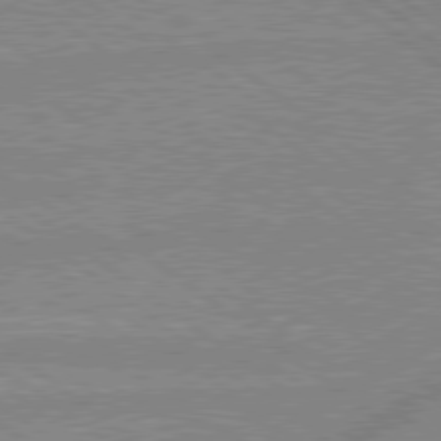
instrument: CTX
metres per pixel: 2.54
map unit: lApd
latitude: 79.0648
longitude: -156.8757
